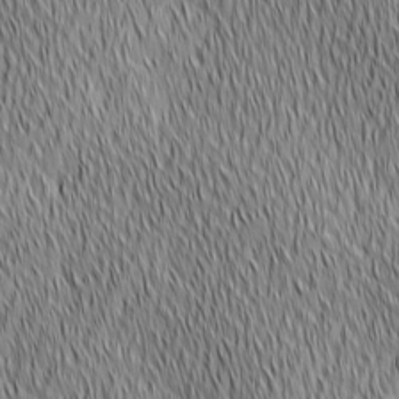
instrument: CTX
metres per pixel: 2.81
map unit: Ave
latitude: 2.5545
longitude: -114.3278
